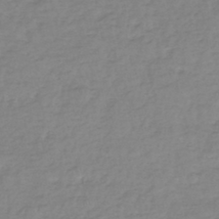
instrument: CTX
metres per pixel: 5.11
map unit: eHh
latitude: -45.0298
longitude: -29.4993
